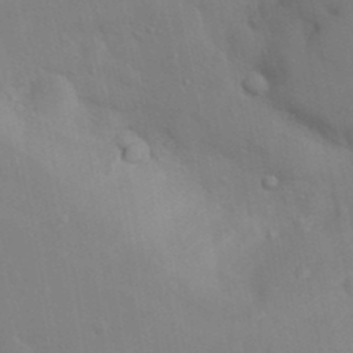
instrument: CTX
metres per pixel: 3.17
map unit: Nhu
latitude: 13.4993
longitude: -28.2333
